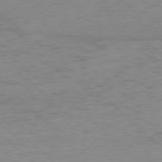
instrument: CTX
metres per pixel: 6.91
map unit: Ap
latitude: -76.5196
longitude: -77.4993
